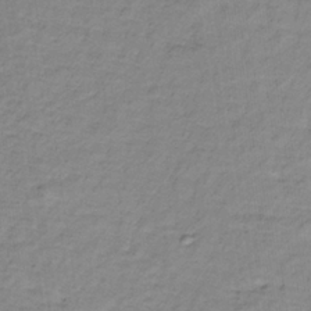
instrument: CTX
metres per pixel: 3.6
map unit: lHb
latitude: -32.1984
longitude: 65.9178
